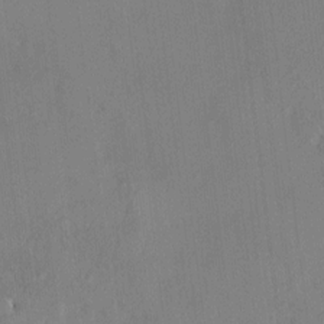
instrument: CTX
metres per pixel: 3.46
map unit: HNhu
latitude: 6.2522
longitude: 3.8233
